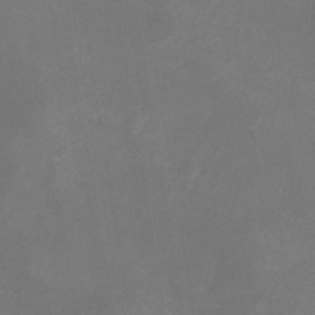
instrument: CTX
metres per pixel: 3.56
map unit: eHb
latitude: -39.2565
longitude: 75.7478
